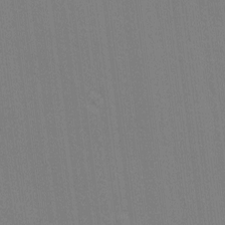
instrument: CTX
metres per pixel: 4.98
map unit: Ave
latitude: -6.3117
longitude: -122.5357
